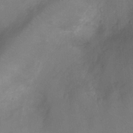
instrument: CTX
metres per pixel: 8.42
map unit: Ht
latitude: -4.4062
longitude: -18.1200
